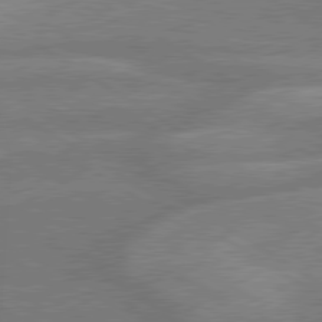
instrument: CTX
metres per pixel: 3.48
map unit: lApd
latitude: 79.3860
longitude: -123.4237
